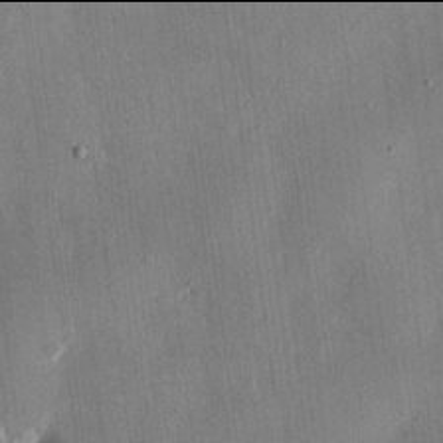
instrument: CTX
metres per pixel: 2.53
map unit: eHh
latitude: 17.9906
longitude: -69.8772
